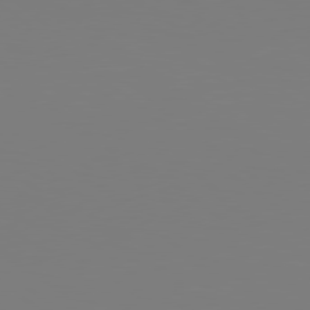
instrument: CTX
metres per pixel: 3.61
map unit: Hpe
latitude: 78.3845
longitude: -134.3845
